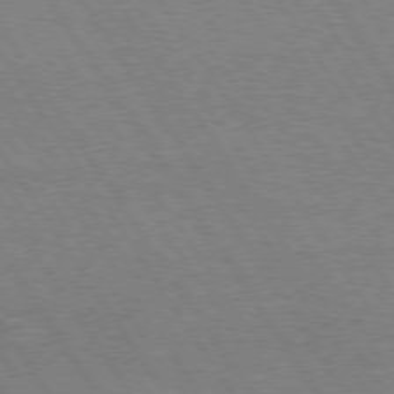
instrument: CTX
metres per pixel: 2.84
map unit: Hpe
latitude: 74.5357
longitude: -142.0444
